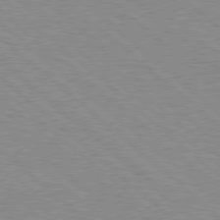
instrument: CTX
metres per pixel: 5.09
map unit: Hpe
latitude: 78.0255
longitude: -154.2522
